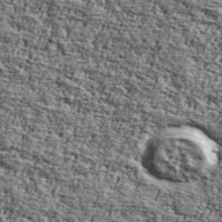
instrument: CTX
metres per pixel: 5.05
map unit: Ave
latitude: 42.0255
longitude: -110.1956
